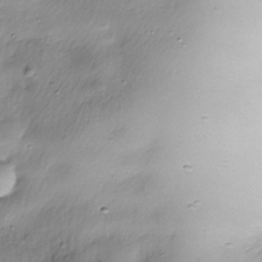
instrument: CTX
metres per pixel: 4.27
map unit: Nhe
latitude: -37.5966
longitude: -147.8773
